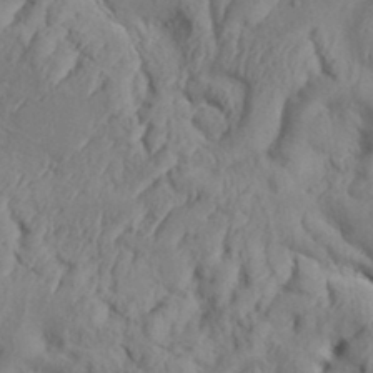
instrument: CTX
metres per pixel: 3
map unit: Aa
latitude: 34.3278
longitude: -136.5168
